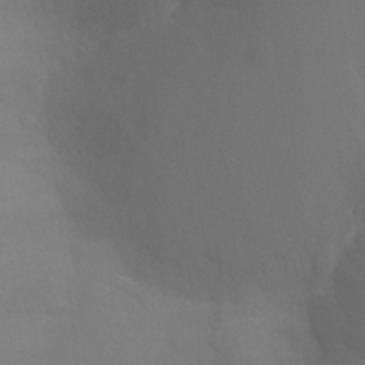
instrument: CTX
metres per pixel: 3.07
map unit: Ht
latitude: -3.4643
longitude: -25.4804
